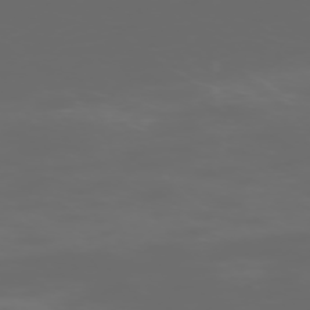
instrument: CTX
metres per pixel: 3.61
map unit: Hpe
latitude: -73.6344
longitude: 5.3131
